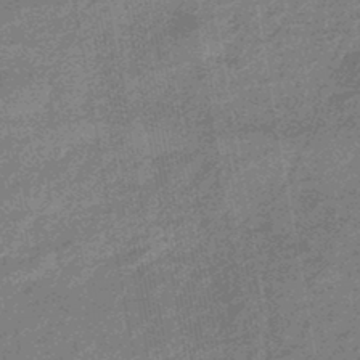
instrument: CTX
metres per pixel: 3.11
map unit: eHb
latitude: -44.9731
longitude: 88.6140
